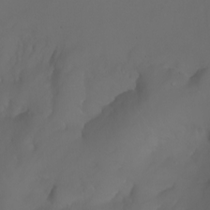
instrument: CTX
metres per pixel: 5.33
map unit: Nhu
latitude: -7.2943
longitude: -81.8583
